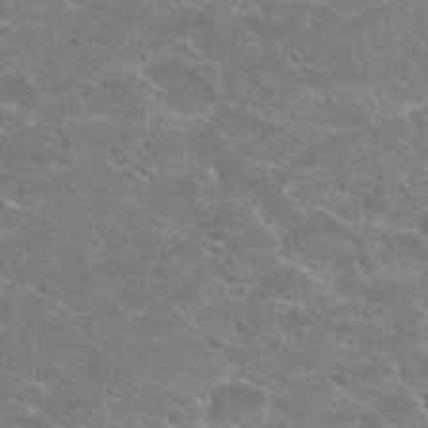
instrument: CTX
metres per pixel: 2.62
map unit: Hto
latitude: 23.2537
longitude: -44.4790
